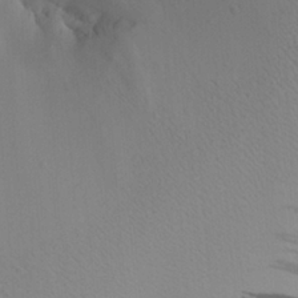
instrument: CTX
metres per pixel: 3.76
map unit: Aa
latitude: 27.5938
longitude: -131.8584
